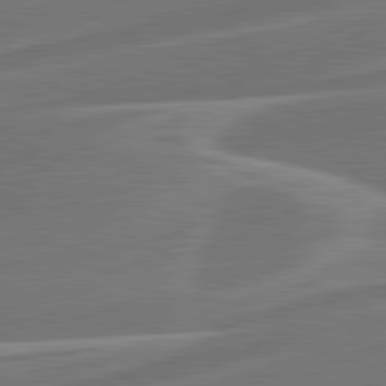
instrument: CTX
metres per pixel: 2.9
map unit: lApd
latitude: 81.2159
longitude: 128.1228
